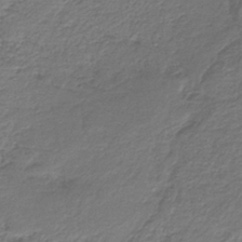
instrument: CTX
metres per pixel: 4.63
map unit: HNb
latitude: -37.3320
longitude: 50.6518
